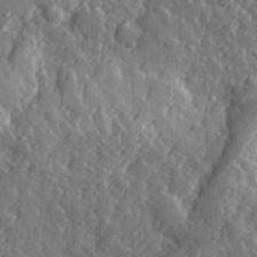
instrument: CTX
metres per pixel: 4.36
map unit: eHh
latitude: 33.8016
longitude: -80.3845
